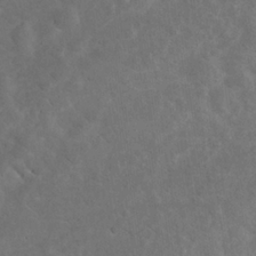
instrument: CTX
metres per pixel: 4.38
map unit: eHh
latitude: 24.7624
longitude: -67.4993
